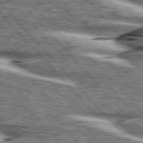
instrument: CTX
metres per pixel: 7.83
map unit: lApd
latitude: 76.2900
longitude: -82.8946
